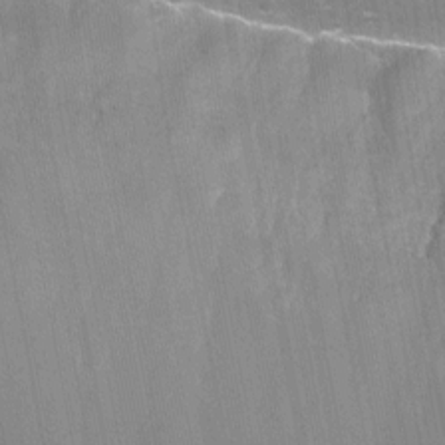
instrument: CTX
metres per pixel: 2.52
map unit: Nhu
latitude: -15.8045
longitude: -58.4790
